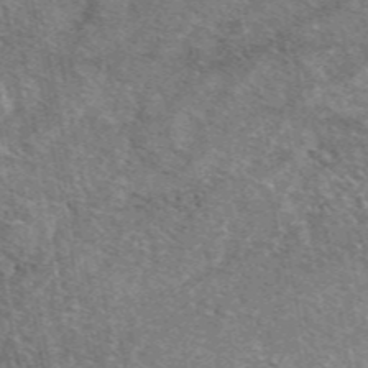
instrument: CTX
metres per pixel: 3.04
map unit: eAb
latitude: 48.8569
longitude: 114.1228
